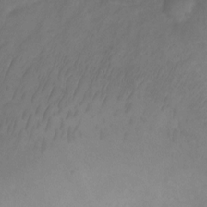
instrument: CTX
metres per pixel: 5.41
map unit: Ht
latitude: 2.4601
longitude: -35.3292
